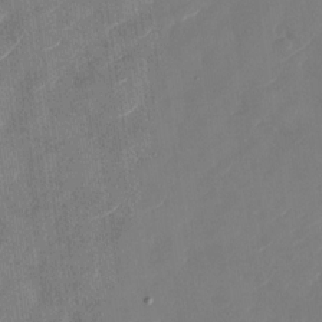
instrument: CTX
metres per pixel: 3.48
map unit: Nhu
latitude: -29.2187
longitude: -72.4979
